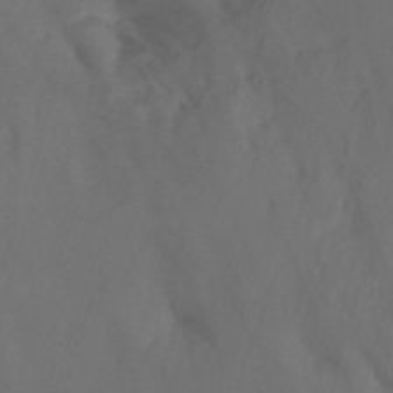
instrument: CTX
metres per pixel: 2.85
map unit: Nhu
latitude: -14.5196
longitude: -56.0255
